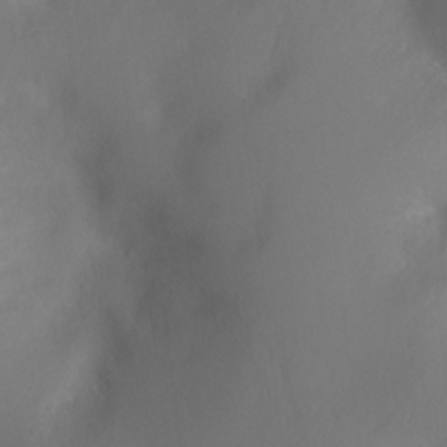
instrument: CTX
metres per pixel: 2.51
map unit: Ht
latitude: -0.1984
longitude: -46.1011
